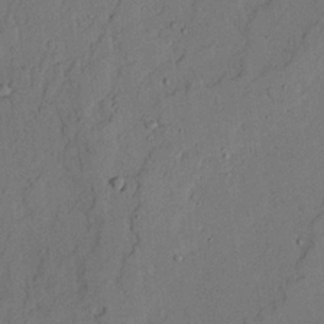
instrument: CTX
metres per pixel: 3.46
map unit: lAvf
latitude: 23.4237
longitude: -109.7827
